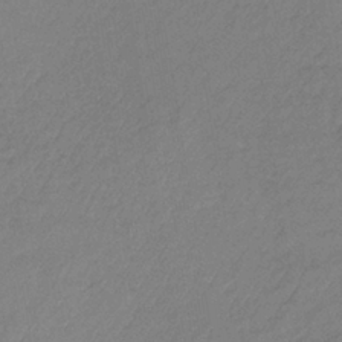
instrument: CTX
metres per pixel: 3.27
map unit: lHb
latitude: -37.0297
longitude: 69.1242
